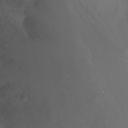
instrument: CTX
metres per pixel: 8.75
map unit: Nhu
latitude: -0.4629
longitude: -78.2523
